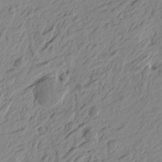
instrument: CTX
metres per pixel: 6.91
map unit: Htu
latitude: -4.4251
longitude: -179.5938
